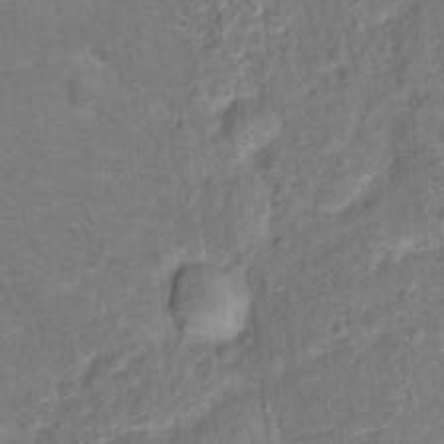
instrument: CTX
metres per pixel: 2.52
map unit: Hto
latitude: 13.7639
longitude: -38.7813
